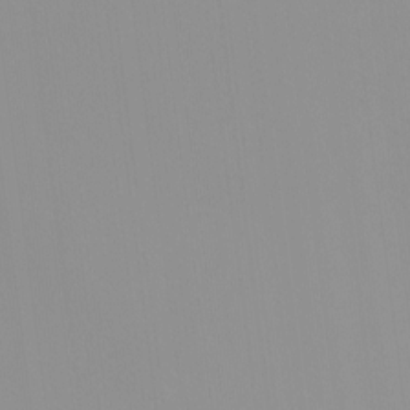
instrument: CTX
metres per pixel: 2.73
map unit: HNhu
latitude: -1.2187
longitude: -6.1011
